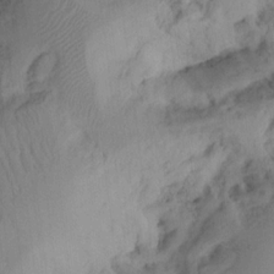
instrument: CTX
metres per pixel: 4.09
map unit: Ht
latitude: 9.5371
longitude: -74.9514
